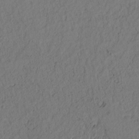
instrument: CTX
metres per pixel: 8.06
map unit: lAvf
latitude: 7.8961
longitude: 164.6330
